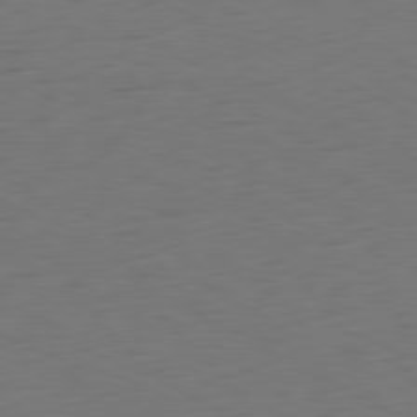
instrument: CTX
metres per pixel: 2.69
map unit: Ap
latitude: -81.1053
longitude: -60.3467
